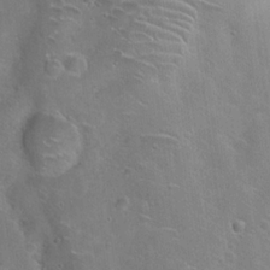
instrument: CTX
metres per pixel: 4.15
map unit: Hto
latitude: 19.8961
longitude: -49.7639
